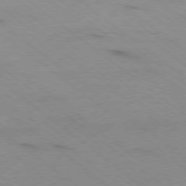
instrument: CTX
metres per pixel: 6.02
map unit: Ap
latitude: -79.3131
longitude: -100.4034
